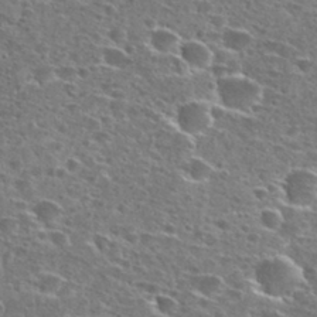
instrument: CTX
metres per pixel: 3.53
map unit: Hto
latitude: 27.6316
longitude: -47.9150
